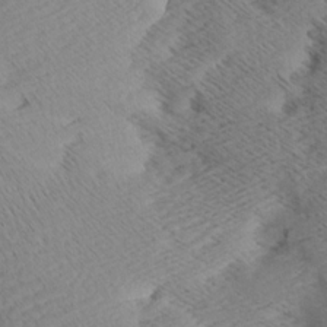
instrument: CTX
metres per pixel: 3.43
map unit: Aa
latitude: 8.2901
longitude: -140.2900
